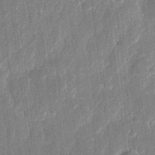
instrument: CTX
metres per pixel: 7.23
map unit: eHh
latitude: 11.3293
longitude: -70.6868
